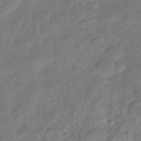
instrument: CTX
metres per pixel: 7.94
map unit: Nhu
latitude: -30.2928
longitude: -63.5938
